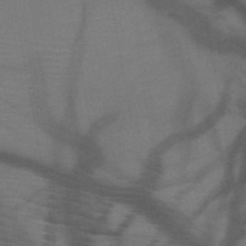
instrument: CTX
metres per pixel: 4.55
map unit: HNb
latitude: -49.5210
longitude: -44.6112
